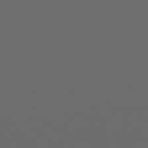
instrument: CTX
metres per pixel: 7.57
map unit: Hpe
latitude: 76.5734
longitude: -141.6316
